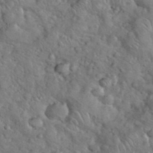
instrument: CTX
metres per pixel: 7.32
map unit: eHh
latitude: 37.4616
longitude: -64.2900
